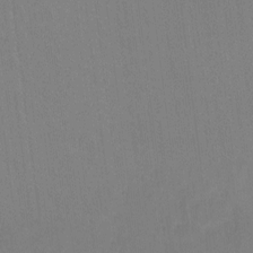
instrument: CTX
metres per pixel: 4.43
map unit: Hto
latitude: -11.5021
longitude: -38.6679
